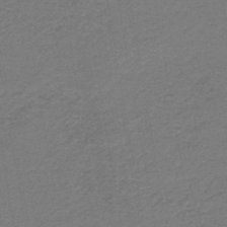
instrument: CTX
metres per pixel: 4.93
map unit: HNb
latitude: -43.1620
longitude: 49.8423
